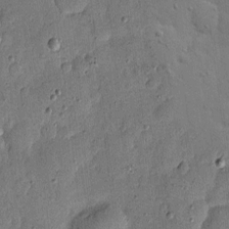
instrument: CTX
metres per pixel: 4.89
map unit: eHh
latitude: 5.5938
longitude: -71.0269
